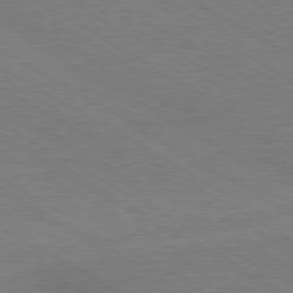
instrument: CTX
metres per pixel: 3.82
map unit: Hpe
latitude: -80.5007
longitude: 19.8233
